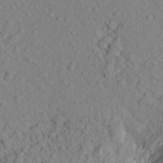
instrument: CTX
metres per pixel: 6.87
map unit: Aa
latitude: 24.4223
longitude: -148.3278
